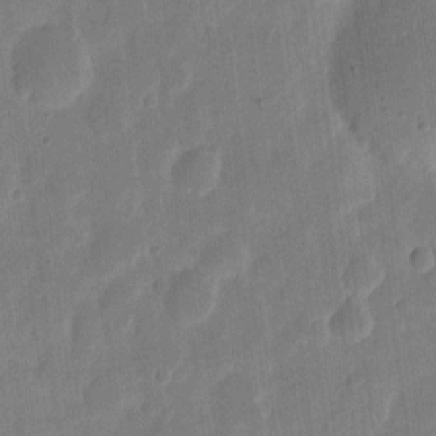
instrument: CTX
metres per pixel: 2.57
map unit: eHh
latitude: 7.6505
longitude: -70.9891
